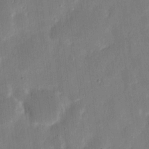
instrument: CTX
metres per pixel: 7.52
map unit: eHh
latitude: 8.8002
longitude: -68.6680
